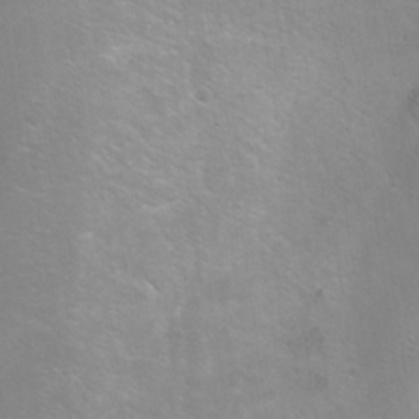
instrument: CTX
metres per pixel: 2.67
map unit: Ht
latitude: 1.2915
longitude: -35.8961
